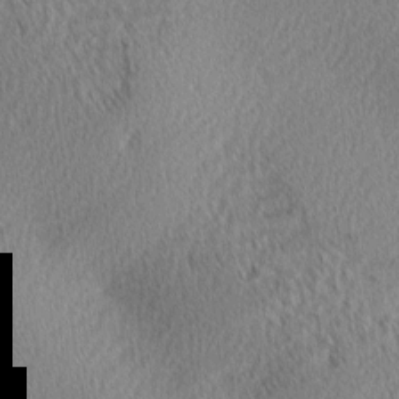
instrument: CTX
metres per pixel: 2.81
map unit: lAa
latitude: 0.6679
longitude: -116.2712
